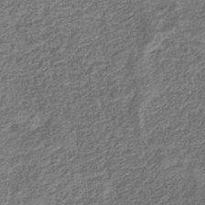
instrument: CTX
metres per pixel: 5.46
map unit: eHb
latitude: -34.8219
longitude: 79.7666
